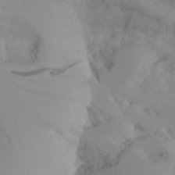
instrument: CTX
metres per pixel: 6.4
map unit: Aa
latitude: 24.6301
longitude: -131.6883
